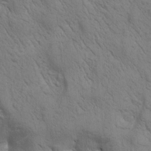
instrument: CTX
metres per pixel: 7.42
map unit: Htu
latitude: 0.0633
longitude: 174.1605
